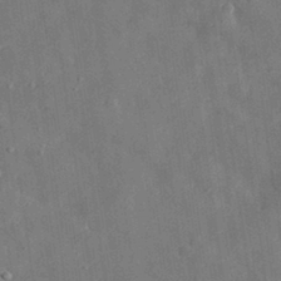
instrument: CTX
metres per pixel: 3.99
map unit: eHh
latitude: 30.7247
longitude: -77.4237
